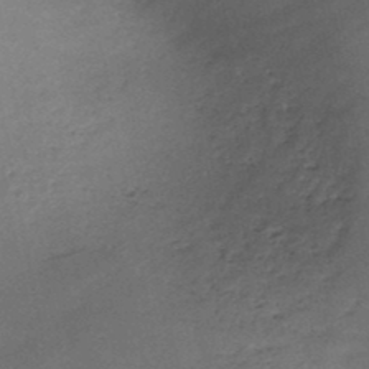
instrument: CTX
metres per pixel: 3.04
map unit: HNb
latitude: -47.1242
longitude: -35.9906
